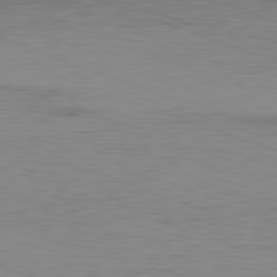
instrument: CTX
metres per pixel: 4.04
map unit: Ap
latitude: -82.0661
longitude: -78.9514
